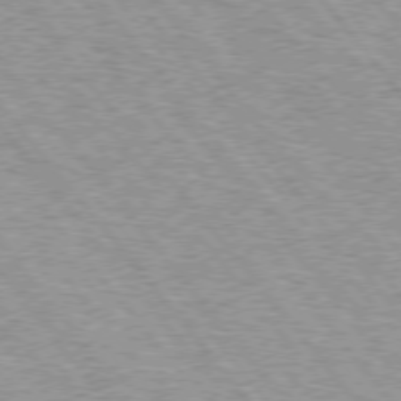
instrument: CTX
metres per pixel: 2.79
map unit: lApd
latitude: 74.8758
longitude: -76.9702
